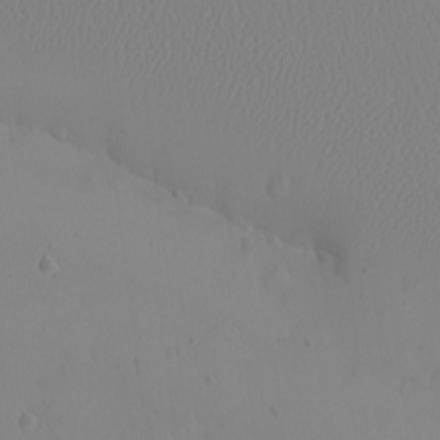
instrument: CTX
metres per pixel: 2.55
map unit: eHh
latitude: -9.5399
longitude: -68.2711
